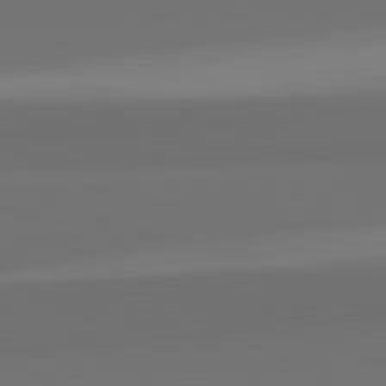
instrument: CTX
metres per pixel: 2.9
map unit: lApd
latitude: 82.6868
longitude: 165.6155
